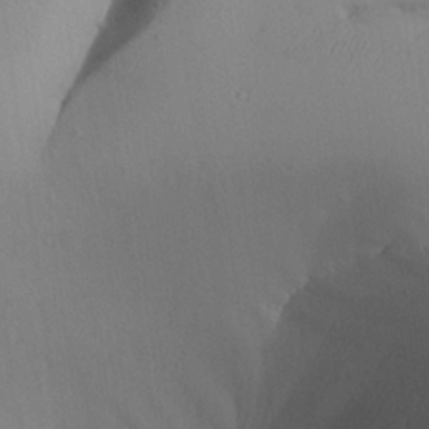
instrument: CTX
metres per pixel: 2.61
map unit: Aa
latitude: 24.3278
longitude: -128.0444
